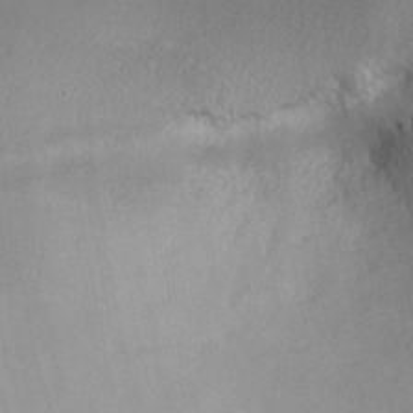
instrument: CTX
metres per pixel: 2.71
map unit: lHvf
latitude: -13.4266
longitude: -101.9339
